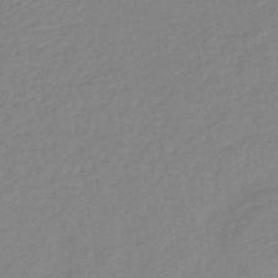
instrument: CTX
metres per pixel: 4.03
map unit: lHb
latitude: -40.6140
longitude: 74.4440
